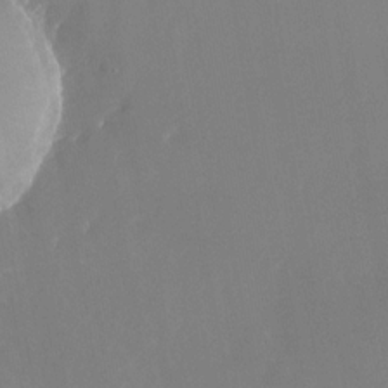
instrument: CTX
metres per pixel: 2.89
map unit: Nhu
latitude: -24.3306
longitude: -72.8758
